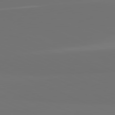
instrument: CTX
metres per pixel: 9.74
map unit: lApd
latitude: 81.8205
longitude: 155.3699
